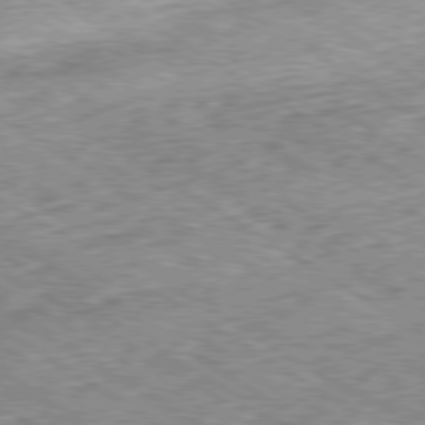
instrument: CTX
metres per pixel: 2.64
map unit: Ap
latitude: -80.2173
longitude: -51.7449
